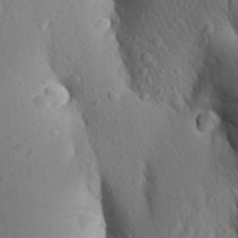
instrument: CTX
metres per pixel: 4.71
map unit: Aa
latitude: 25.6316
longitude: -149.3104
